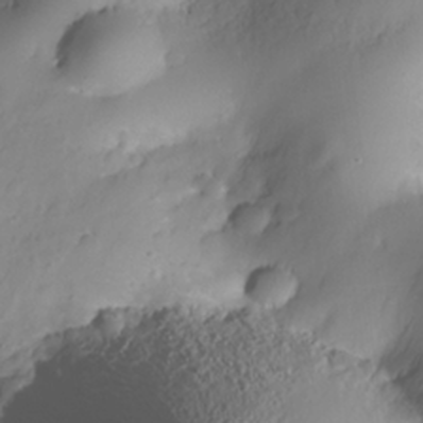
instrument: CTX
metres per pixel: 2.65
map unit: Nhe
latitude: -35.3888
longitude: -144.9136
